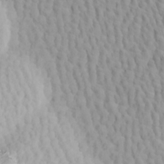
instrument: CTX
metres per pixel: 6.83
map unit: Ave
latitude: 17.5371
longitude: -138.8191
